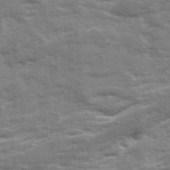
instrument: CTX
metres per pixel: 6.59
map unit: Ave
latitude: 19.0647
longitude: -129.9528
